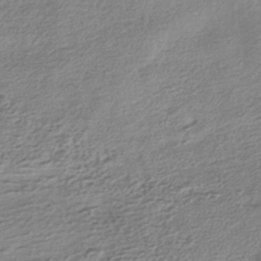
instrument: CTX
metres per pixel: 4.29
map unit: HNhu
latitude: -41.6155
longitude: 99.5021
